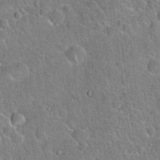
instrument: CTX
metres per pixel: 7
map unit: Hto
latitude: 21.0648
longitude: -51.0647
